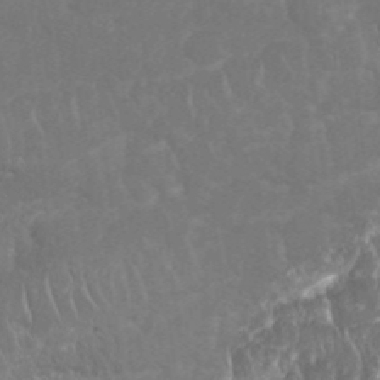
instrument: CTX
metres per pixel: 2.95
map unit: Nhu
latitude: 25.5182
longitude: -61.2159
